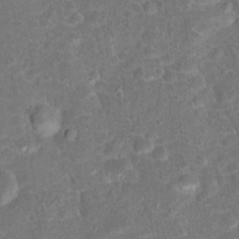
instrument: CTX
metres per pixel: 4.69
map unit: Hto
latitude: 17.4237
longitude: -42.3845
